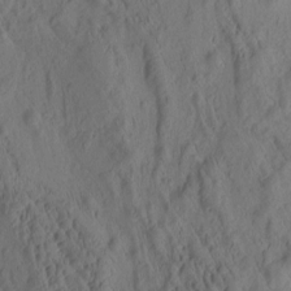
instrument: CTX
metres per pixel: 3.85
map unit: eHh
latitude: -0.5952
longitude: 15.3510
